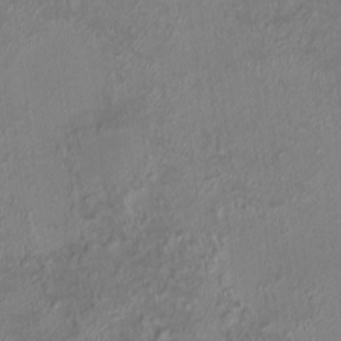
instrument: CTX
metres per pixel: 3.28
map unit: HNhu
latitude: 5.7639
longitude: 10.2928
